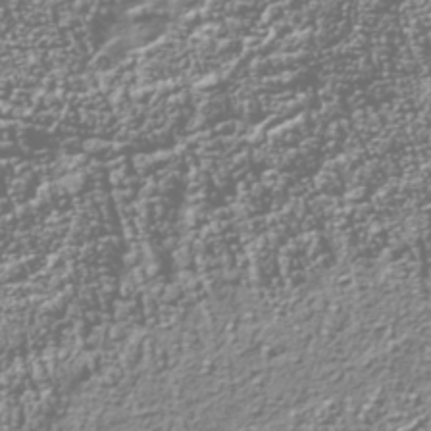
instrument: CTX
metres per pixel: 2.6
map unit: Nhu
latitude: -40.3873
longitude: -83.7071
